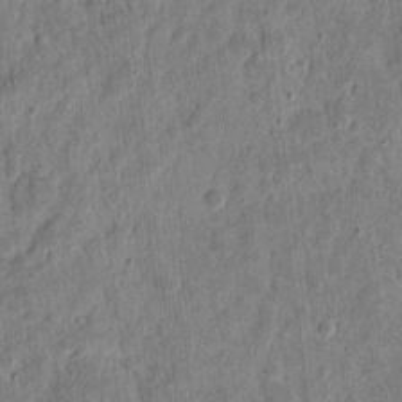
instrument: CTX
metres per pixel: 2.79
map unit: eHh
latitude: 12.2334
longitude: -73.6883
